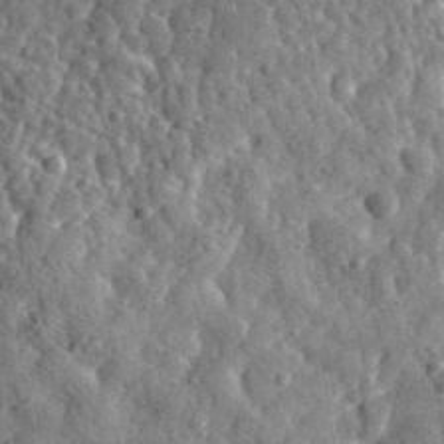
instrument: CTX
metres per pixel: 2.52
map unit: eHh
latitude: 34.9135
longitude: -79.5749
